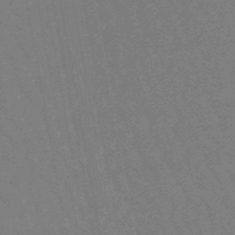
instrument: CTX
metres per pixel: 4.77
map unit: lHb
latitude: -47.3131
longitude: 80.1039
